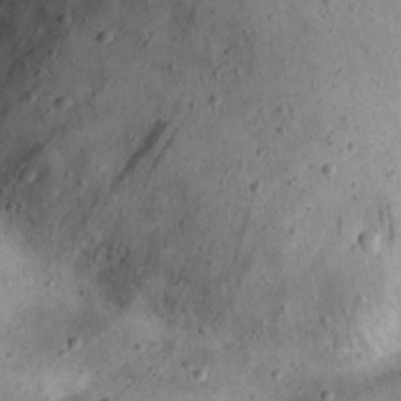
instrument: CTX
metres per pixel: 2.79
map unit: eHh
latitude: 23.1781
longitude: -68.4223
